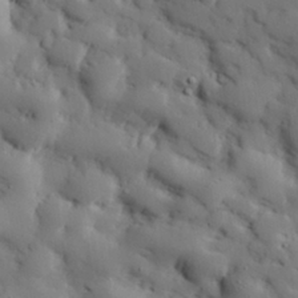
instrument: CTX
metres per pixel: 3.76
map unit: eHh
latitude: 29.4804
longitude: -81.6694
